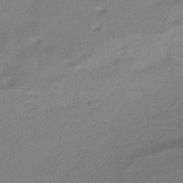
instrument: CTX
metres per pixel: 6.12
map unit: HNhu
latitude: -42.2361
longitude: 92.4818
